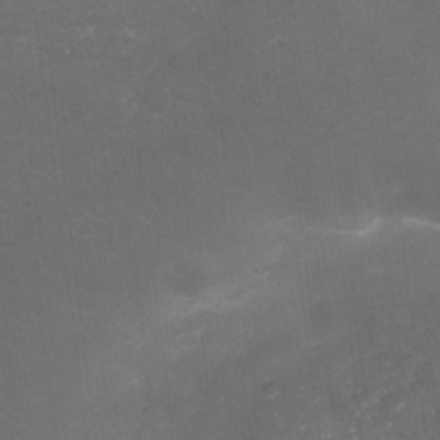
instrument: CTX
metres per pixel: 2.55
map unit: Nhu
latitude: 3.6316
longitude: -17.1025
